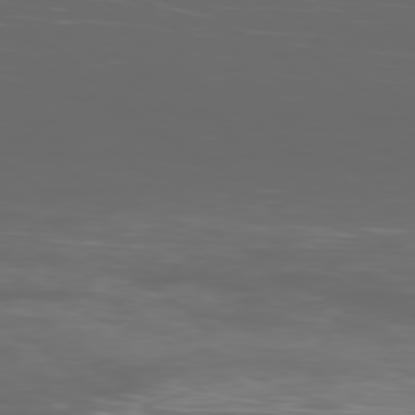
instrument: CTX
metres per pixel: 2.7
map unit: Ap
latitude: -79.2376
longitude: -75.5182
